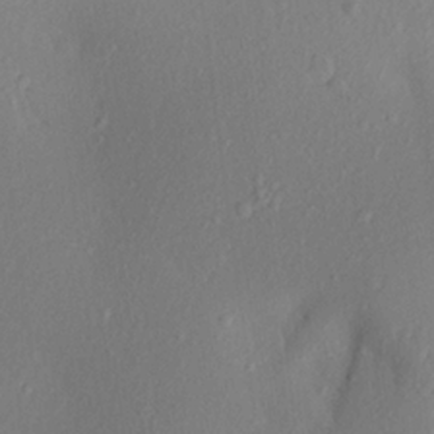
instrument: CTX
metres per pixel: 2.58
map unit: Aa
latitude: 20.9514
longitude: -145.0647
